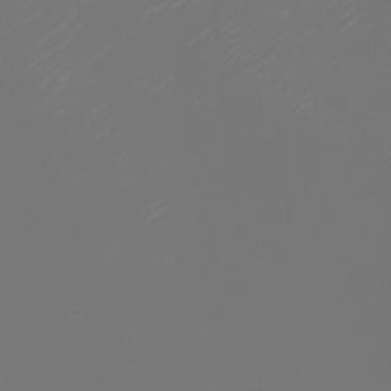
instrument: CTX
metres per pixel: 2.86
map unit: eHh
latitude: -5.8989
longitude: -88.2145
